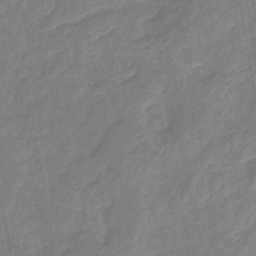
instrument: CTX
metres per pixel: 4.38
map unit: eHb
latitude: -41.4265
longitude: 81.2376
